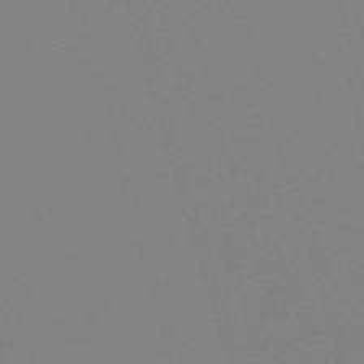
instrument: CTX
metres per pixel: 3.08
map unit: eHh
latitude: -62.2361
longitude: 50.8597
